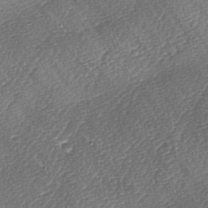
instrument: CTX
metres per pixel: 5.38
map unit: lAa
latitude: -2.9541
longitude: -128.8191
